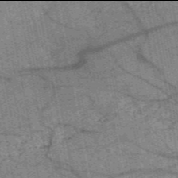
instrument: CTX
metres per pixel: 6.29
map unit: HNb
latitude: -54.0094
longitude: -40.9891
